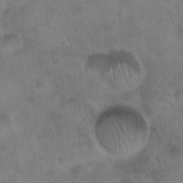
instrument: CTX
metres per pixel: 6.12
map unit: Hto
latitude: 22.3656
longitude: -54.2900
